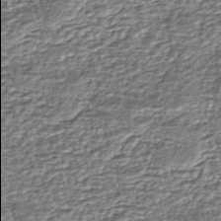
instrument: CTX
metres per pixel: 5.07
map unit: eHh
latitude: -43.5399
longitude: 122.0094
